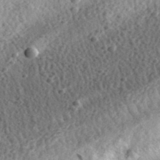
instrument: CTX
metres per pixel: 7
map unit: eHh
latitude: 34.3467
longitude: -78.8380
